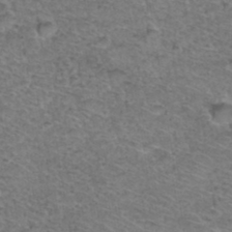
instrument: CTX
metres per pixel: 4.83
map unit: Hto
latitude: 36.7058
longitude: -47.1781
